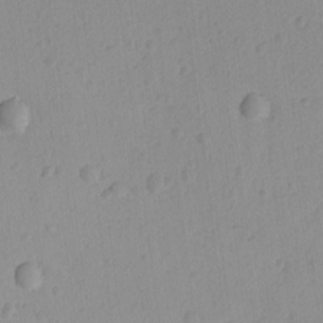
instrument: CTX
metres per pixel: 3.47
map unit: lAvf
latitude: -8.5196
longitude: -119.8583
